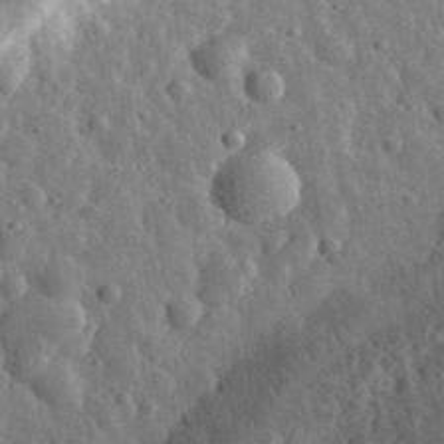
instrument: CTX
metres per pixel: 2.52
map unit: eHh
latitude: 33.5749
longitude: -79.7261
